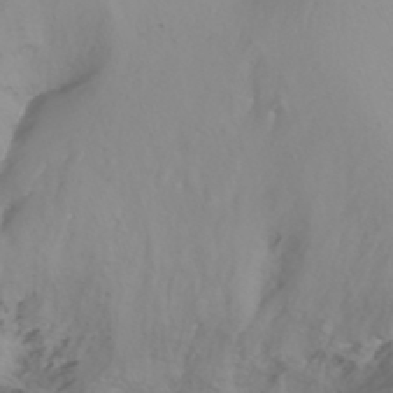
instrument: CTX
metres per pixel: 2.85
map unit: Nhu
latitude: -12.1228
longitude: -62.7813
